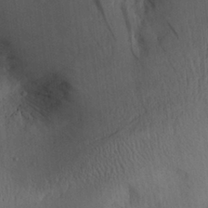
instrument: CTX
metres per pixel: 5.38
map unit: Aa
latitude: 30.7436
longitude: -144.1389
